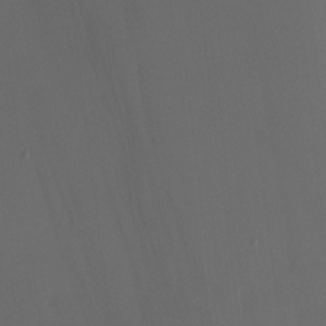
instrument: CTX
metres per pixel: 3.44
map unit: Ht
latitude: -10.7274
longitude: -28.6112
